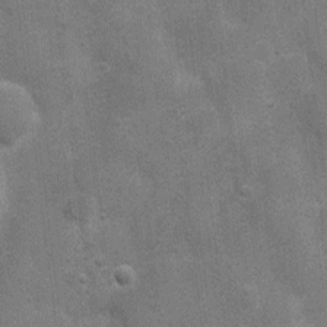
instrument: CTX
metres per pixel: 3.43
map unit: Nhu
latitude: 4.7057
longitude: -25.5560
